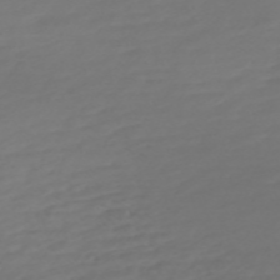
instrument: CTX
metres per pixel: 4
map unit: Nve
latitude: -58.8219
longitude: 57.7288
